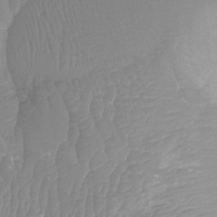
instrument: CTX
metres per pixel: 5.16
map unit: Ht
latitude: -12.6708
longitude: -49.3104
